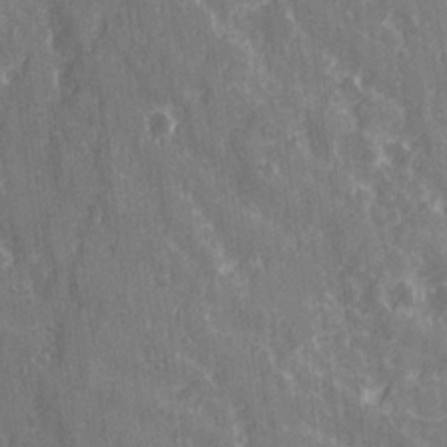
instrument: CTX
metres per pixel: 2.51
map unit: Ave
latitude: 21.1026
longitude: -133.9717
